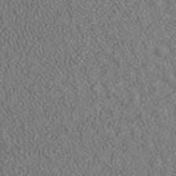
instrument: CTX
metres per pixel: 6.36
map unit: ANa
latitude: 43.4804
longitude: 28.5196
